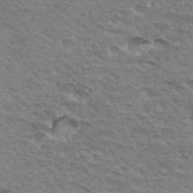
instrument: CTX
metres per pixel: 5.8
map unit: Hto
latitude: 34.1955
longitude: -45.4237
